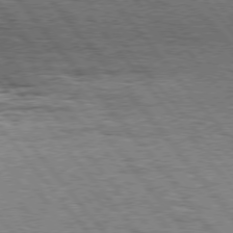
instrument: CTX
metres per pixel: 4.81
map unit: Hpe
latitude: 75.3860
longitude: -139.1025
